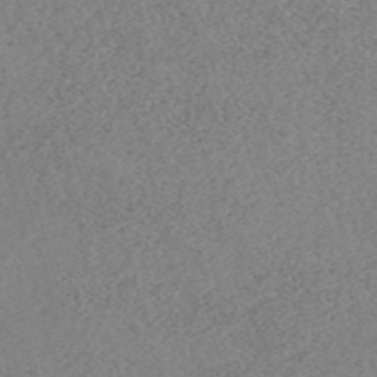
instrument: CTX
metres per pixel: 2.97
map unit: eHh
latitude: -54.5385
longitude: -89.2159
